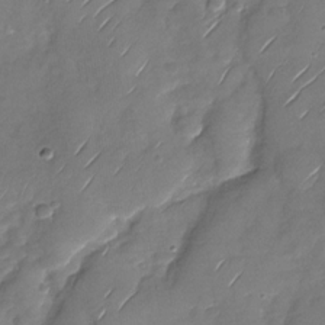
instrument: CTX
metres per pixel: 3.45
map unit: Nhu
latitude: -28.3873
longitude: -62.0633
